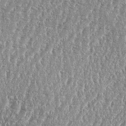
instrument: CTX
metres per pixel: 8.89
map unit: eHh
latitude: 34.9891
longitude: -134.8380
